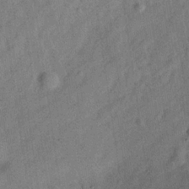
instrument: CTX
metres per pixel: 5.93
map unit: Hve
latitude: -30.6518
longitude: 91.7856
